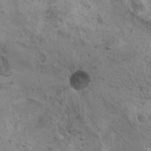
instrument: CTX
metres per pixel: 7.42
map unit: HNhu
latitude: 3.7071
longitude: 4.5384
